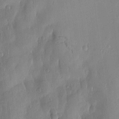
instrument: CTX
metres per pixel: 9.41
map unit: Htu
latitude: -0.0283
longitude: -177.0458
